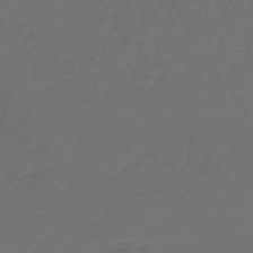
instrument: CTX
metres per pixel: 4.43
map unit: HNb
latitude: -47.5399
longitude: 55.4643
